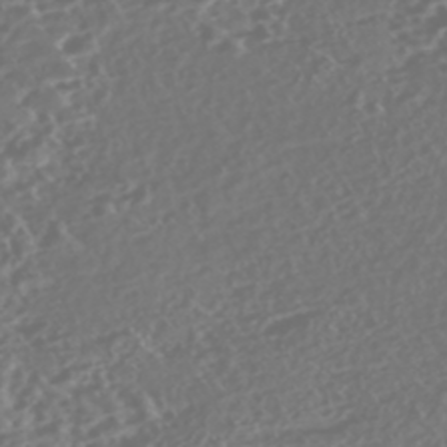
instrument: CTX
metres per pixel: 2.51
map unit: Nhe
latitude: -46.7652
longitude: -173.0458
